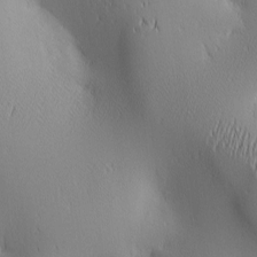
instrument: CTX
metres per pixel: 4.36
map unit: lAa
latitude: 2.1578
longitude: -117.4993
